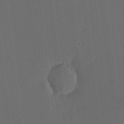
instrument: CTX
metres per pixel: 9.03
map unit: Nhu
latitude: -1.1432
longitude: -73.9339
